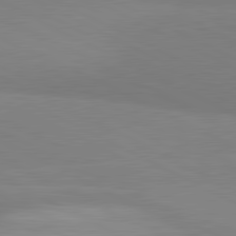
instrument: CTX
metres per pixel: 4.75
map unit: lApd
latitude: 81.5749
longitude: 158.3306
